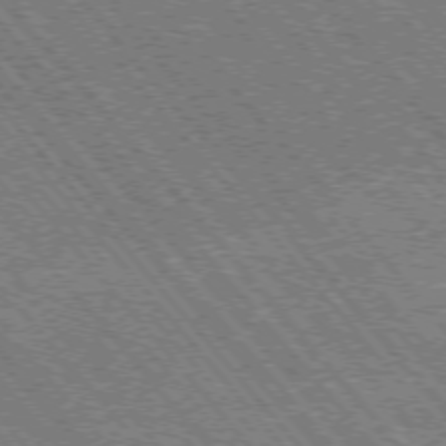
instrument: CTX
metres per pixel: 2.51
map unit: Hpe
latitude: -75.8045
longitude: -16.2145
